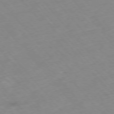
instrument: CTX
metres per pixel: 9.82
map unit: Hpe
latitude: -76.3684
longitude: -18.0822
